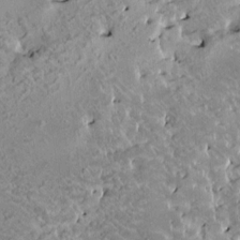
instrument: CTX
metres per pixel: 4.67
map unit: HNhu
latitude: 5.3104
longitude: 3.8233
